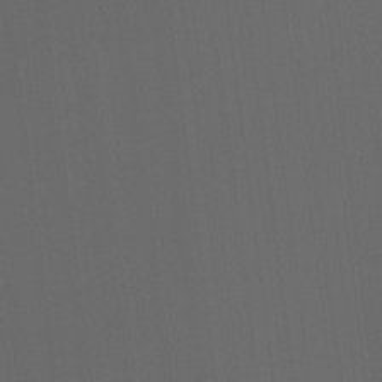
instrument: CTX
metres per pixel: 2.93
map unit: Hto
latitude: -6.6707
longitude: -49.4048
